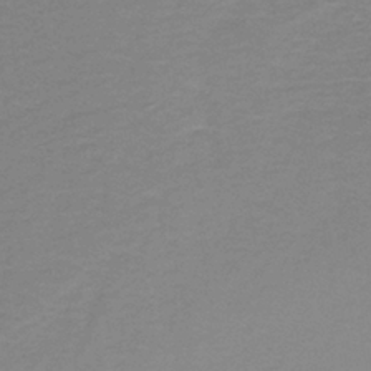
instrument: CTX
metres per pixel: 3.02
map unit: HNb
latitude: -38.2173
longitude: 50.7652
